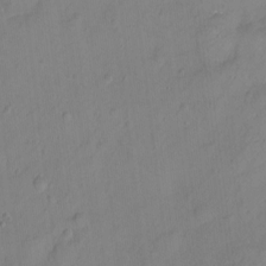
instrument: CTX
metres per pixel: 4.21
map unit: Ht
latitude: -5.7477
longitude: -20.6680
